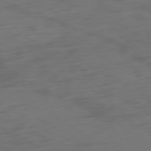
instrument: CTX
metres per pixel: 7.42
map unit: Ap
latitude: -79.8044
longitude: -64.7813
